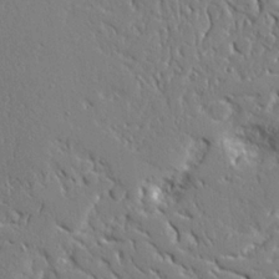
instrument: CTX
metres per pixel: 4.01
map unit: Ave
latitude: 23.7450
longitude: -129.9339
